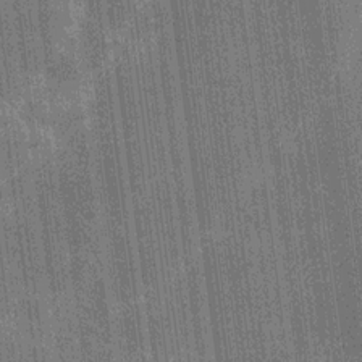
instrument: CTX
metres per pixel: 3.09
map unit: Ave
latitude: 15.4616
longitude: -138.3089
